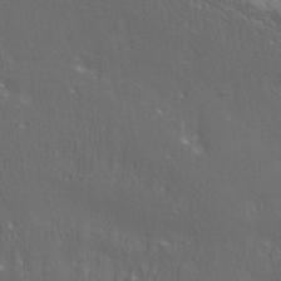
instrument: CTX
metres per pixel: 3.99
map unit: ANa
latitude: 37.5749
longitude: 20.1794
